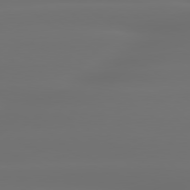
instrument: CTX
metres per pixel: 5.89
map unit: lApd
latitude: 79.5749
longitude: -137.9717
